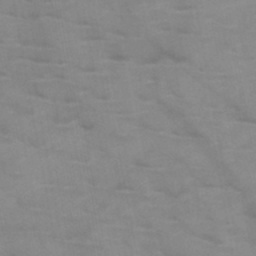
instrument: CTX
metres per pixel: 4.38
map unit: HNb
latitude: -46.8975
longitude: -47.8773
